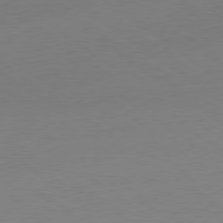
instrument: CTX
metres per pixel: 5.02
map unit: Ap
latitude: -79.2376
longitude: -55.2915
